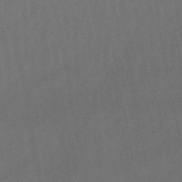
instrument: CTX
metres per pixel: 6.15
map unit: lHb
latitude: -47.5966
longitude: 62.3117
